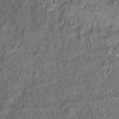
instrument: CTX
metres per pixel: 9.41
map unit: Ht
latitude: 10.3467
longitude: -39.8016
